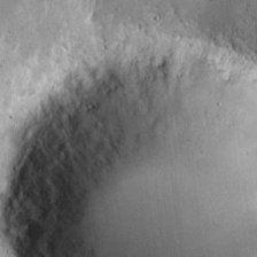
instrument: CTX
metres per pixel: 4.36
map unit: eHh
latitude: 11.1214
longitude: -67.3292
